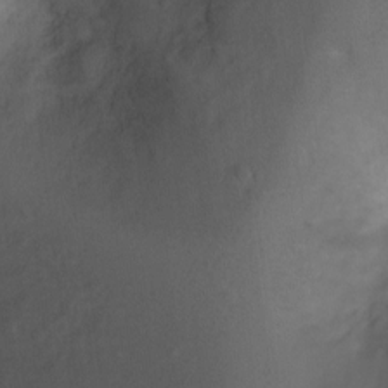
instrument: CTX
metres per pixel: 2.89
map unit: Ht
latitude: 2.6490
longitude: -27.4615
